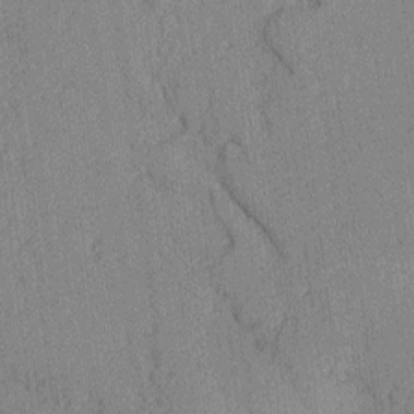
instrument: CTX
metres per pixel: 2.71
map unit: lAvf
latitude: -1.5588
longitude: -109.3481
